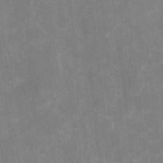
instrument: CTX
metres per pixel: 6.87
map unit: eHh
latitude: 7.1025
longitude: -69.7639
